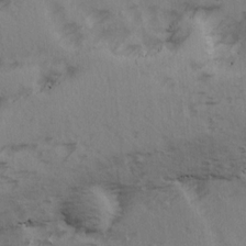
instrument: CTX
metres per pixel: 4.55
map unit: Ave
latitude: 14.8380
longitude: -105.2537
